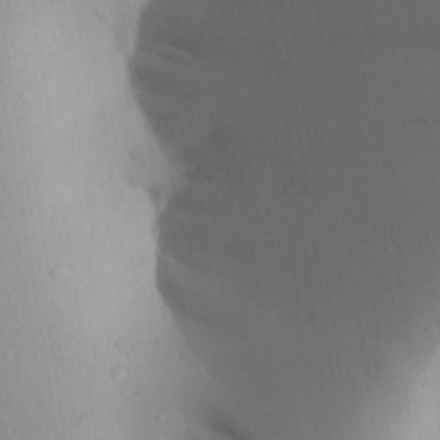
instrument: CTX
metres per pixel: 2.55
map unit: Aa
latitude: 27.5749
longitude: -147.3860
